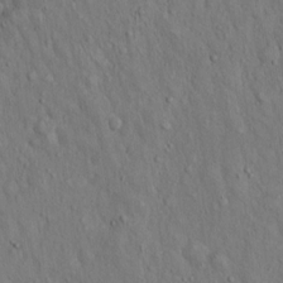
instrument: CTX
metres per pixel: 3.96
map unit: Hto
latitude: 14.7625
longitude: -58.2145
